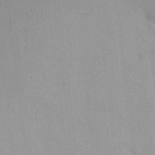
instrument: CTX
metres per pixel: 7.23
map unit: Aa
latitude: 21.5371
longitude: -143.3860
